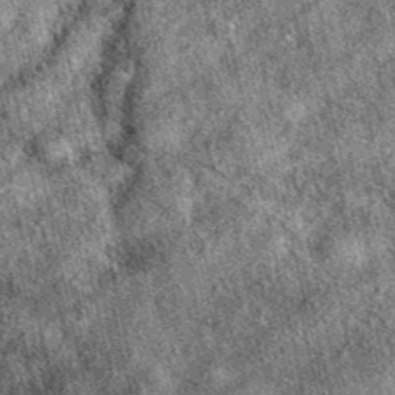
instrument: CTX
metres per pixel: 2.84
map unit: eAb
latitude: 39.1592
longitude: 109.2376
